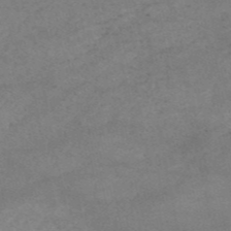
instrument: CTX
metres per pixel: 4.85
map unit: HNb
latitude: -54.1039
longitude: -41.6882
